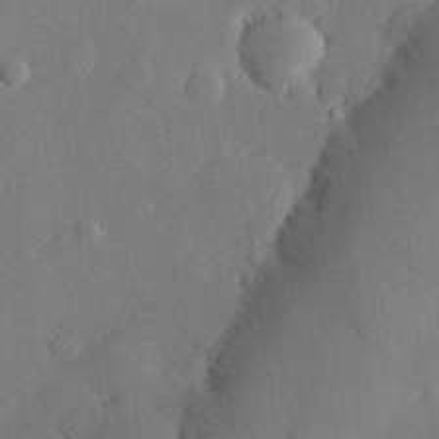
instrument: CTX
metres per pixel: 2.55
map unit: eHh
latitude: 29.5938
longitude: -81.1025
